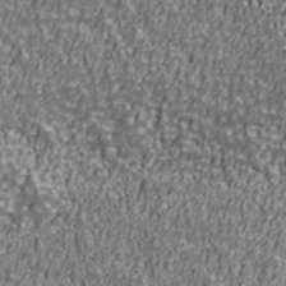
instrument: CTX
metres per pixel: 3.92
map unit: Ave
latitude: 41.1025
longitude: -112.4790
